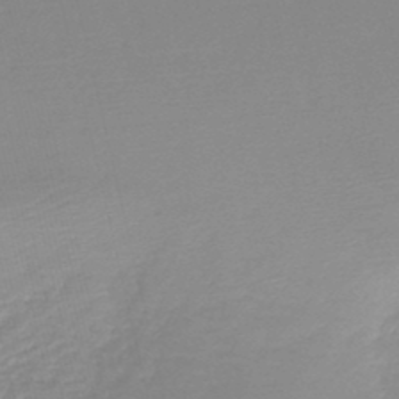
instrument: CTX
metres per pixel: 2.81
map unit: lHb
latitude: -45.9178
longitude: 64.4062
